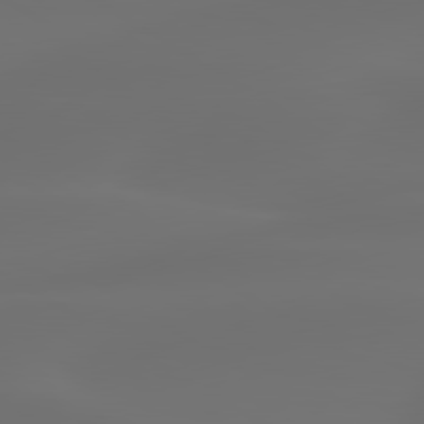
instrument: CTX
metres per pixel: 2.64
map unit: lApd
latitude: 80.1956
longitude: -85.2915
